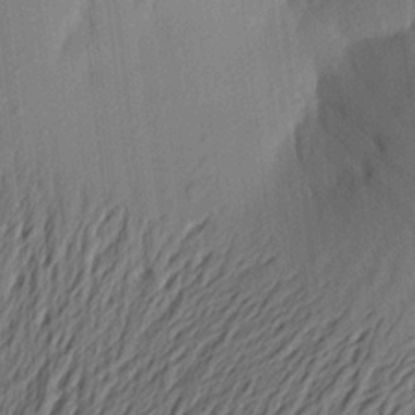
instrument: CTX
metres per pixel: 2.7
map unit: Aa
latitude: 22.2333
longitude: -148.7246
